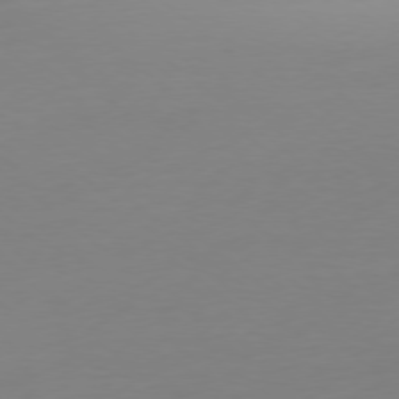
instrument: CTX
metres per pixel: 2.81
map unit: Ap
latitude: -78.4251
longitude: -66.6490
